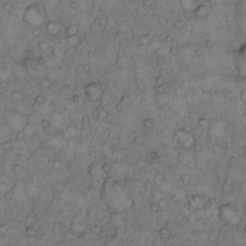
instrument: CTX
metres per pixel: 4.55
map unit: Hto
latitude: 9.6883
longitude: -57.8772
